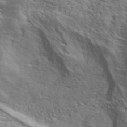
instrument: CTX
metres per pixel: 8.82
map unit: ANa
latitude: 41.9717
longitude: 50.2361
